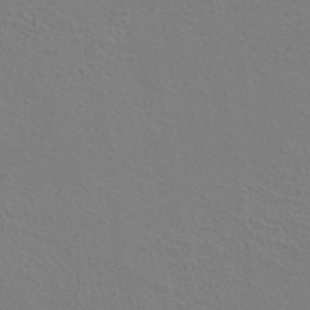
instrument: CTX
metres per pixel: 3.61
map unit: ANa
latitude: 39.9339
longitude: 20.5384
